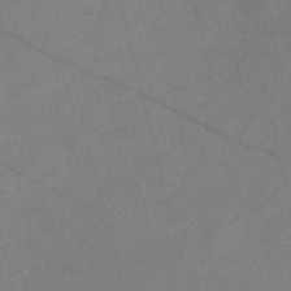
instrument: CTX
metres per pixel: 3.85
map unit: Nve
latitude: -58.2172
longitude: 51.2187
